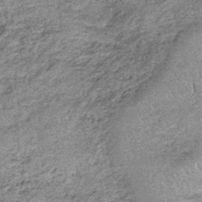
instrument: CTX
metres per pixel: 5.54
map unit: lHb
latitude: -36.5951
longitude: 66.8597
